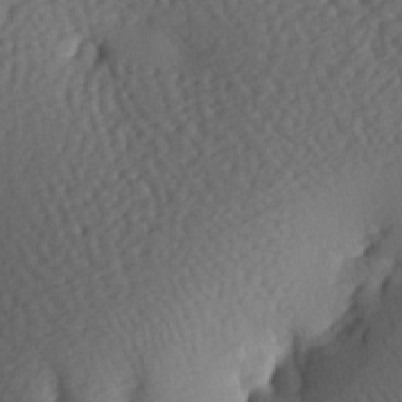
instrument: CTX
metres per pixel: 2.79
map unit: lAa
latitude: -6.9353
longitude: -126.5357
